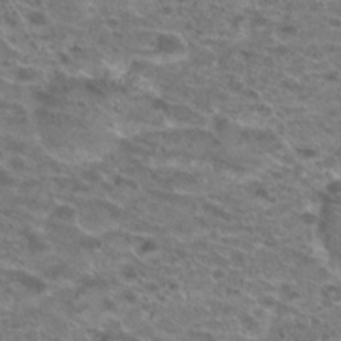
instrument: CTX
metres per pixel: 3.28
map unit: Hto
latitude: 20.2145
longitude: -41.3859
